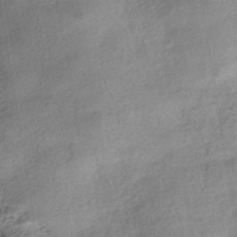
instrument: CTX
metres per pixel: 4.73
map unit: HNhu
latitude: -40.2361
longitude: 96.8786
